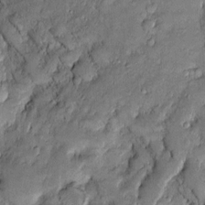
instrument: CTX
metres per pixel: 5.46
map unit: Htu
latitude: -6.5762
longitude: 158.5763
